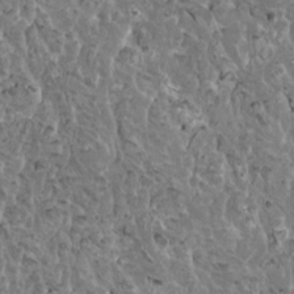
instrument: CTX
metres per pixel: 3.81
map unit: HNhu
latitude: 6.1389
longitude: -1.0269
